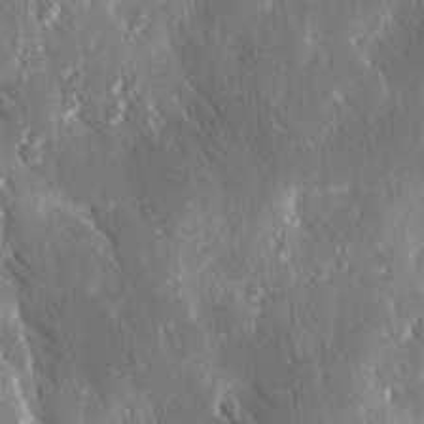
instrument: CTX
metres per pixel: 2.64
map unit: Ave
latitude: 9.0648
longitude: -104.5357
